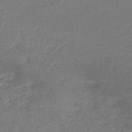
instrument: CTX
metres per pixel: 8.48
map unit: lHb
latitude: -43.1998
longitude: 59.9556
